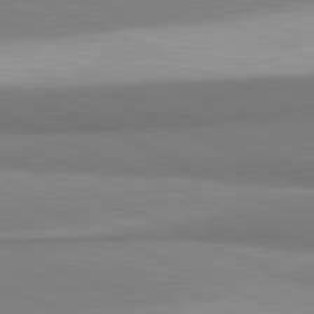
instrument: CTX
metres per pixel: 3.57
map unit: lApd
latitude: 81.6883
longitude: 161.4832
